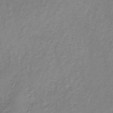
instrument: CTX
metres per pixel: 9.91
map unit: HNb
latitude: -31.8422
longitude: 60.4629
